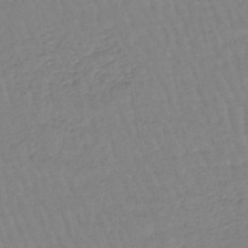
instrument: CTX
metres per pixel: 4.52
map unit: eHb
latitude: -45.1242
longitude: 80.5574
